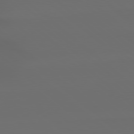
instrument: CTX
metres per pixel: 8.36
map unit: Hpe
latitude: 78.5168
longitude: -133.1403
